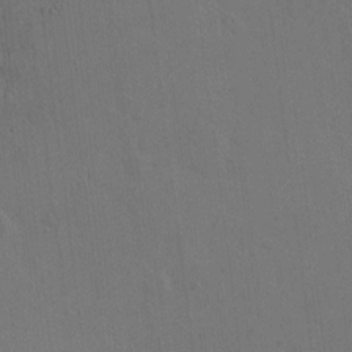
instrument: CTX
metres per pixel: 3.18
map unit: Hto
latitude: 7.1403
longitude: -62.8569
